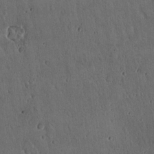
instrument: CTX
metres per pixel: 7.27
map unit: Hto
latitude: 16.9136
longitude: -59.7072
